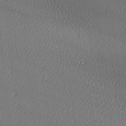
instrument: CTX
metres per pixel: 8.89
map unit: lAa
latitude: -9.8044
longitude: -127.9150
